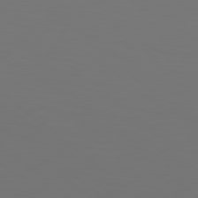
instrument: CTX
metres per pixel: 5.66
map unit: Hpe
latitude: 78.5546
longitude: -174.8569
